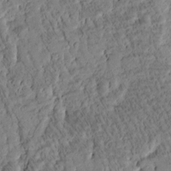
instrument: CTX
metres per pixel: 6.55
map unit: Htu
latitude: -3.5966
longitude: 171.6533
